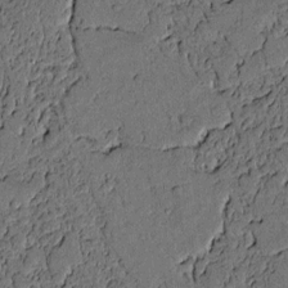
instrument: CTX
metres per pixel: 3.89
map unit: lAvf
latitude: 4.4223
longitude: 169.1242
